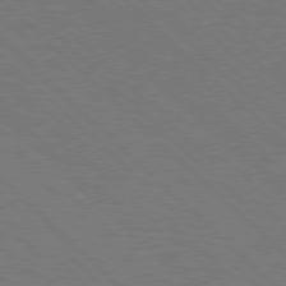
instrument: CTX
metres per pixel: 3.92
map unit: Hpe
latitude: 77.5371
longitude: -155.3671
